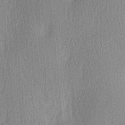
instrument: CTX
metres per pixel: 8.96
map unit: Ave
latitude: 3.1970
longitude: -111.5938
